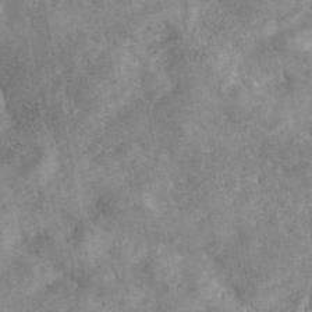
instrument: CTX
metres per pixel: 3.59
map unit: eAb
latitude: 46.2712
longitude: 127.9556
